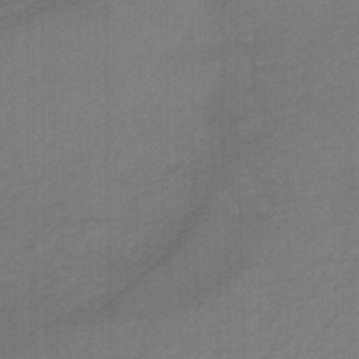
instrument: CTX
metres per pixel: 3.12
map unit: HNhu
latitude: -46.8975
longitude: 89.5399
